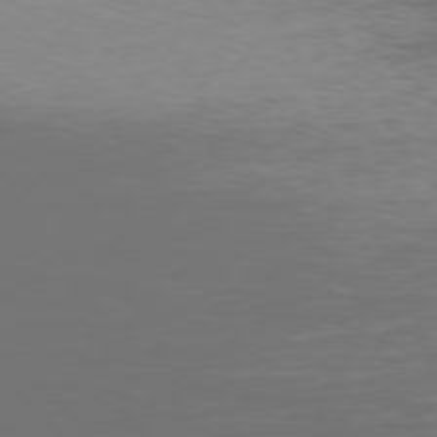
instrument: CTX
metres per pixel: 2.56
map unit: Hpe
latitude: 75.4993
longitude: -129.0080
